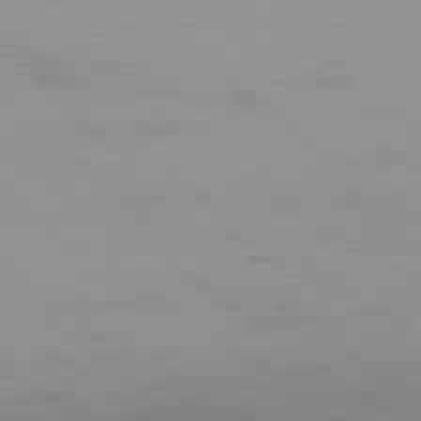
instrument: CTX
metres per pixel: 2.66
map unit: Ap
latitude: -79.2187
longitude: -97.0080
